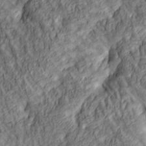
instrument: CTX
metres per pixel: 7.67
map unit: lAa
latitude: 4.7057
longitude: -116.5546
